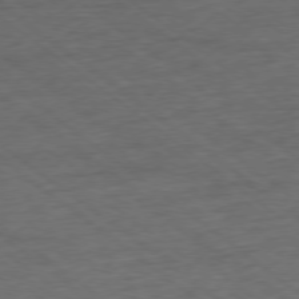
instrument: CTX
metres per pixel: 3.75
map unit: Ap
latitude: -78.0472
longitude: -82.9702
